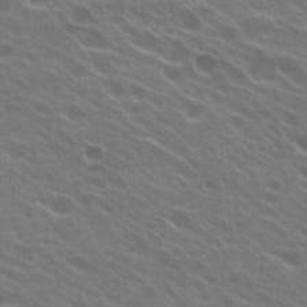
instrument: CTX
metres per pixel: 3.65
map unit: Hto
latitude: 23.6505
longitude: -37.6694
